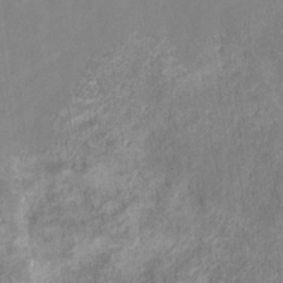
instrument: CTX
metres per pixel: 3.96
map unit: HNhu
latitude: -27.7288
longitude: 73.6911
